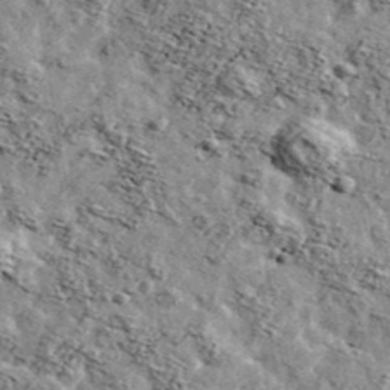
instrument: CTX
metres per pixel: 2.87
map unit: Ave
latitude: 42.7057
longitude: -107.6694
